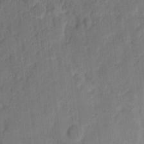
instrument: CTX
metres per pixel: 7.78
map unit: eHh
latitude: 8.4601
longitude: -65.3482
